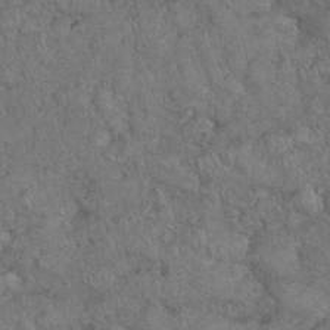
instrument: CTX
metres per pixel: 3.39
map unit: eHh
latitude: 35.9150
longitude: -63.1026
